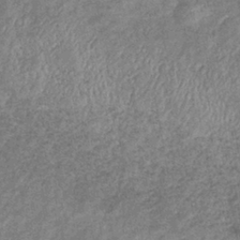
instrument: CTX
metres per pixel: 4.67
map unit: eHb
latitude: -39.2754
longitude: 76.1984
